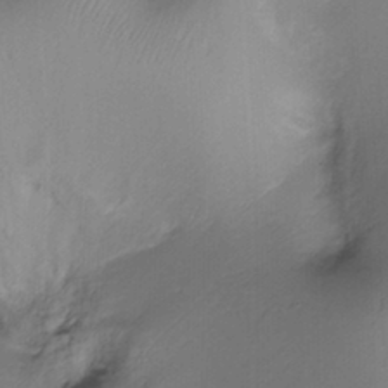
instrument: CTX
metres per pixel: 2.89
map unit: Ht
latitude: -17.8801
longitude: -44.6112
